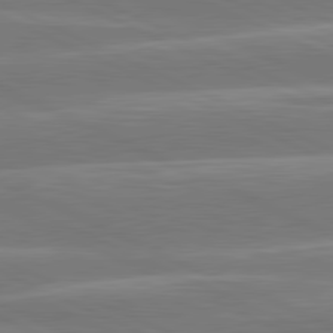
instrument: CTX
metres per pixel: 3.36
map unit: lApd
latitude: 81.2726
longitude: -135.9150
